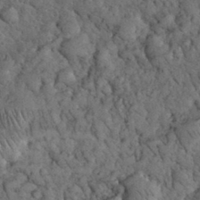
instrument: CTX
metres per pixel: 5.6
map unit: eHh
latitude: 33.0458
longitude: -67.0836
